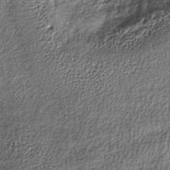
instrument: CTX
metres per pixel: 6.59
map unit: lHb
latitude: -38.5951
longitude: 65.5210
